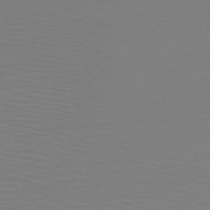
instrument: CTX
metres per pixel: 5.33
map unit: HNb
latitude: -50.1417
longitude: -43.9906
